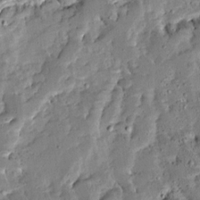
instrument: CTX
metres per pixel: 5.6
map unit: Ave
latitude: 12.7813
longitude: -137.8395
